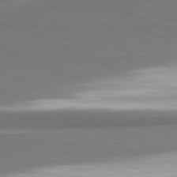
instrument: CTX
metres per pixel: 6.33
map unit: lApd
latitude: 81.8394
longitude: 164.8408
